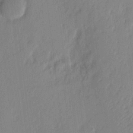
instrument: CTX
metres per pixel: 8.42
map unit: eHh
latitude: 3.7827
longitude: -77.0269
